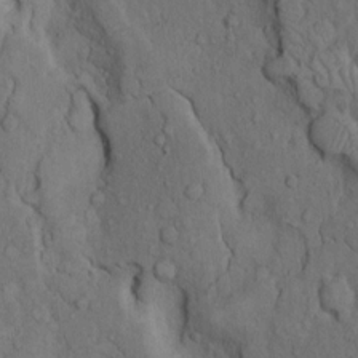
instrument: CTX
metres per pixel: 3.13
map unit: Hto
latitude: 10.4034
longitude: -60.7057
